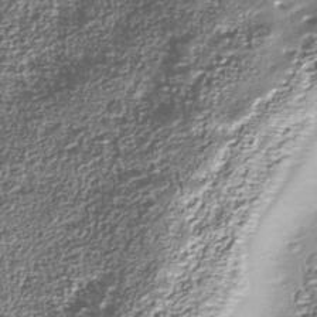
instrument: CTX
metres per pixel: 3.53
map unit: Nhu
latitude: -38.8975
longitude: -83.1214
